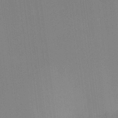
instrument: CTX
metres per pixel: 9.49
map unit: HNhu
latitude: 8.3278
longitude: 16.3873
